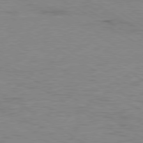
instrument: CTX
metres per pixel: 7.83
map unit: Ap
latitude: -80.3495
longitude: -52.5735
